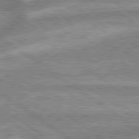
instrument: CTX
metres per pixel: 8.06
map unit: lApd
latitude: 79.5371
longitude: -169.3293
